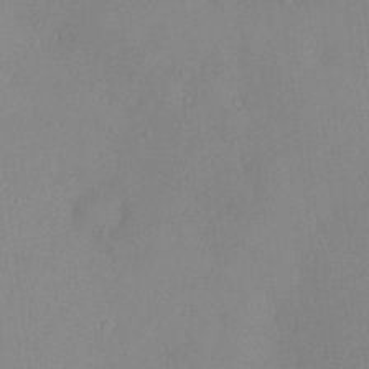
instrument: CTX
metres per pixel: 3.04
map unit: HNhu
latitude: 5.5938
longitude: 3.0864
